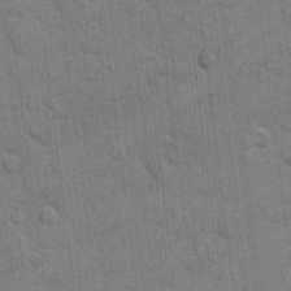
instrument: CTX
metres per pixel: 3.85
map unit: eHh
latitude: 10.1956
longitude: -65.0647
